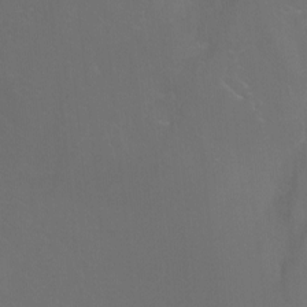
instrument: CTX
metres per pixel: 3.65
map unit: Nhu
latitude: -8.0661
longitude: -74.7246
